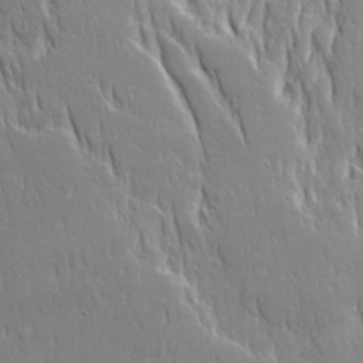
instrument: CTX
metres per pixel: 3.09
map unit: Ave
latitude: 22.5546
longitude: -135.3292
